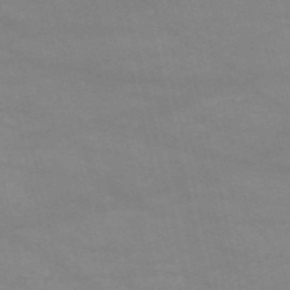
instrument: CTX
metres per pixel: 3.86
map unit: HNb
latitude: -53.4454
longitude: -37.4427
